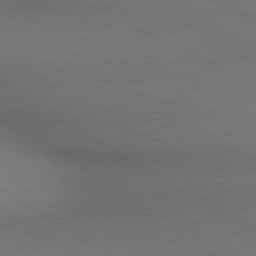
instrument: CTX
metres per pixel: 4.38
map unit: lApd
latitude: 80.3845
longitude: 136.6329
